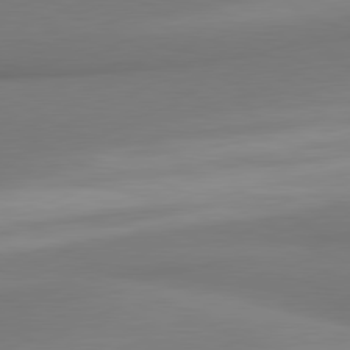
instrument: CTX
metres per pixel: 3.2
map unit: lApd
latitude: 80.3278
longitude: 174.0472
